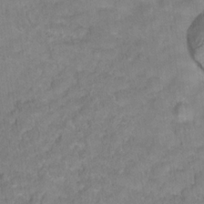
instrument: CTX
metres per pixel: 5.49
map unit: Hto
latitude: 18.2333
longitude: -38.7624
